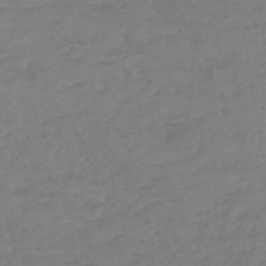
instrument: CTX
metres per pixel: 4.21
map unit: lHb
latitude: -45.1620
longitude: 70.8408
